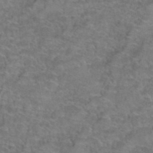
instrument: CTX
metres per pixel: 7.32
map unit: Hto
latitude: 39.3859
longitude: -42.8569
